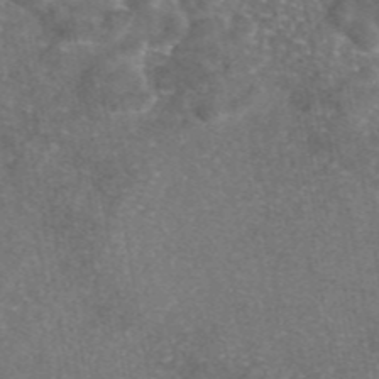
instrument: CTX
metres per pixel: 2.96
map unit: eAb
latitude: 46.9136
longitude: 106.8786
